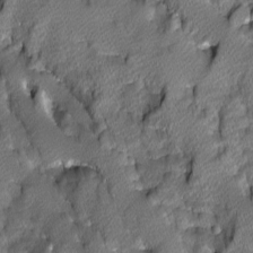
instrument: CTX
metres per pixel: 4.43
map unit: Ave
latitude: -10.3873
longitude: -117.7828
